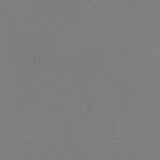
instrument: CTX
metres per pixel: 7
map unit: HNhu
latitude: -2.3684
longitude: -2.3656
